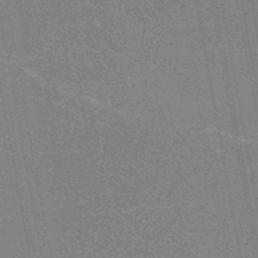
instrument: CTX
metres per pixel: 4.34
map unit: HNhu
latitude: -46.6329
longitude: 99.5399
